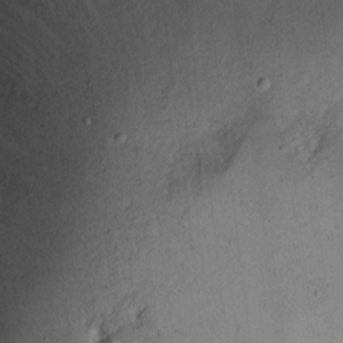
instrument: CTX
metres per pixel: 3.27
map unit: eHh
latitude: 11.2537
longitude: -69.0459
